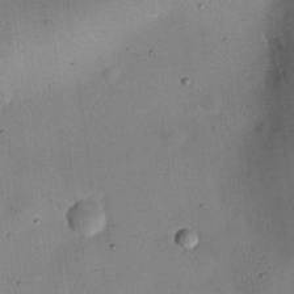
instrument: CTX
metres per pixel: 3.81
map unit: eHh
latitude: 24.9891
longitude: -71.1781
